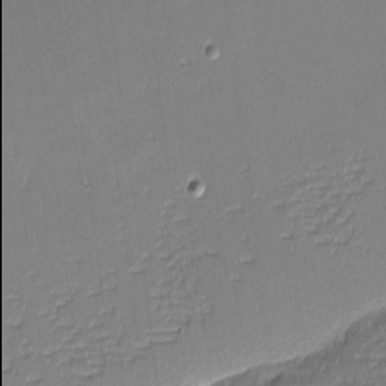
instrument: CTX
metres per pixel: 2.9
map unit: eHh
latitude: -3.3131
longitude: -81.9906
